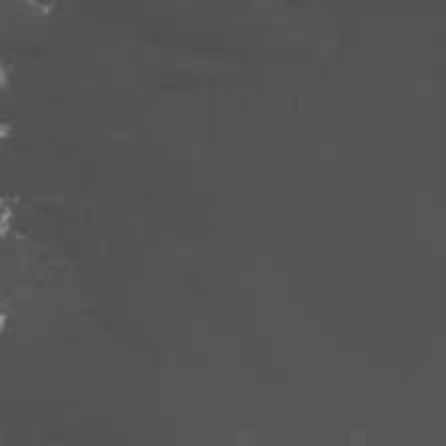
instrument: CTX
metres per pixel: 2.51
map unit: Nhu
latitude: -8.8030
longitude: -93.7638
